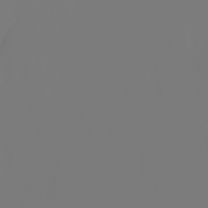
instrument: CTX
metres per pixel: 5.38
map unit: Nhu
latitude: -6.4062
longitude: -95.4993
